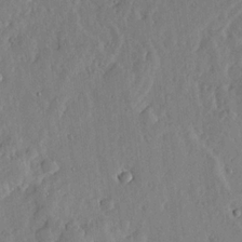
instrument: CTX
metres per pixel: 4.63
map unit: lHvf
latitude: 20.1200
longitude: -115.8205
